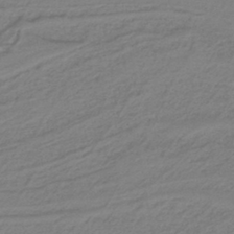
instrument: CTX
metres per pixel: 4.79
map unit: lHb
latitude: -41.0297
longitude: 51.8044
